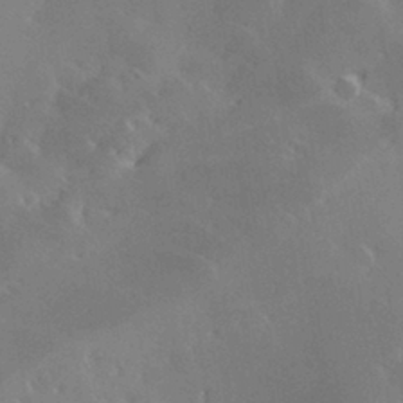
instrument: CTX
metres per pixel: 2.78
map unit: Hve
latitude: 28.8569
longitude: 145.6155
